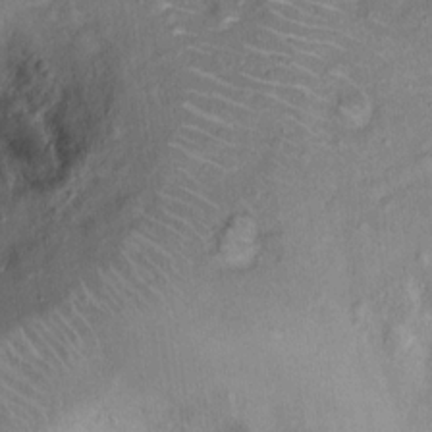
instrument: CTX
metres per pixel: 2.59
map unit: Ht
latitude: 14.6302
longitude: -40.9702
